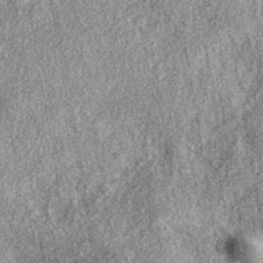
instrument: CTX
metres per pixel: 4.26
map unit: eAb
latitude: 38.3278
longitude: 108.7652
